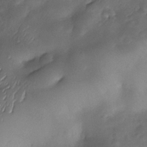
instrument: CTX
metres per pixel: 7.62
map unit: Nhe
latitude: -34.3684
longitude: -143.8961
